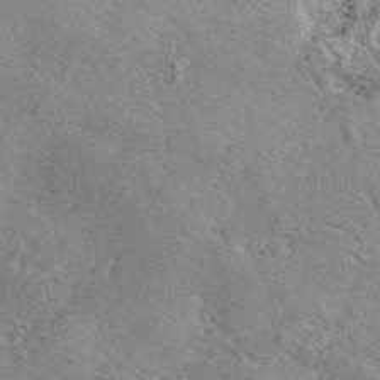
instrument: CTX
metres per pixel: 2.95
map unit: eAb
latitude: 45.8394
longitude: 111.2942
